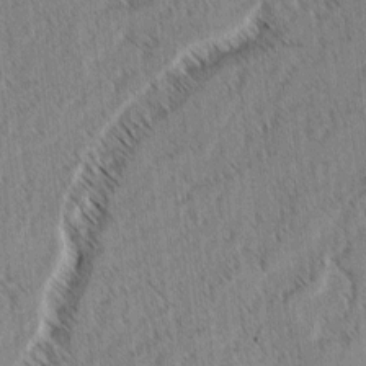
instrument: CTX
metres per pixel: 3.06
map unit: lAvf
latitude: -3.6154
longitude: -114.1199
